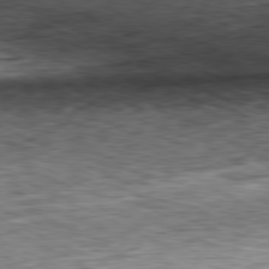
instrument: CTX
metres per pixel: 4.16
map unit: Ap
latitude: -81.0865
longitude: -71.8394
